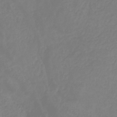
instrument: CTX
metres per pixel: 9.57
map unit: HNhu
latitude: -29.5210
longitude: 67.6911
